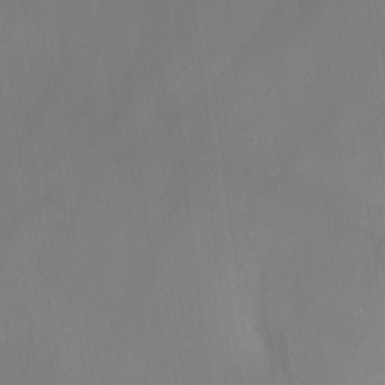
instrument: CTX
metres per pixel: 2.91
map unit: HNhu
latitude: 6.0822
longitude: 10.4629
